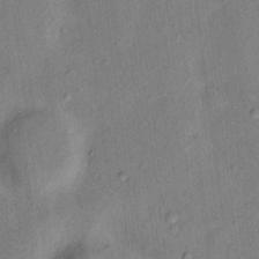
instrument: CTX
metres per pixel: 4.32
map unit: Nhu
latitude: 11.9528
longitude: -29.2915
